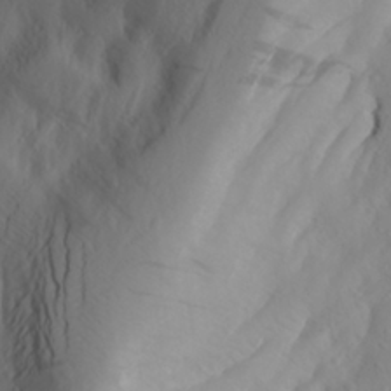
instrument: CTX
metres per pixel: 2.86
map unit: Aa
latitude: 27.4804
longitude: -146.9892
